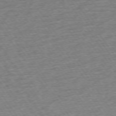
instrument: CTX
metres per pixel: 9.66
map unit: Ap
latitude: -74.5952
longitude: -89.1781
